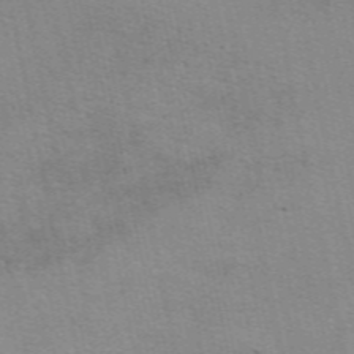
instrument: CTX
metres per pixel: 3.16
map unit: eAb
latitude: 50.9513
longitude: 108.2928
